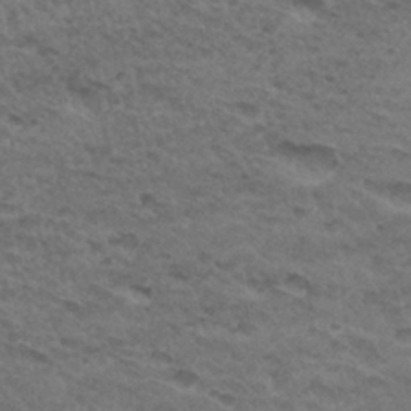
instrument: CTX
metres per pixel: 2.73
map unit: Hto
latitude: 32.5546
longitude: -47.6694
